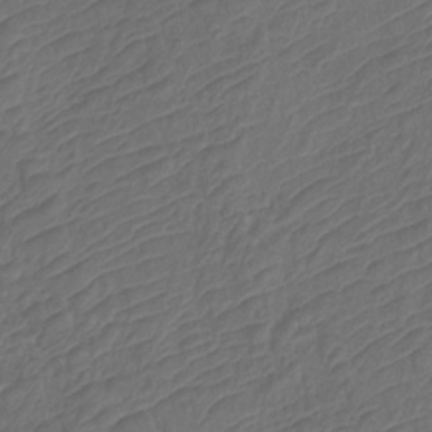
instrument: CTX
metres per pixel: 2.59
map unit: Htu
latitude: -11.6344
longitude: -71.2726
